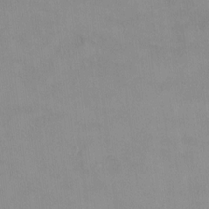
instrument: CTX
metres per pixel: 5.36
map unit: HNhu
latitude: 2.8947
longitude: 6.6896
